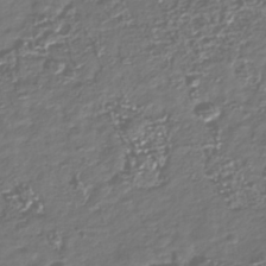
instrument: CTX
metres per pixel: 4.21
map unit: Nhu
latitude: -40.1606
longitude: -82.0633
